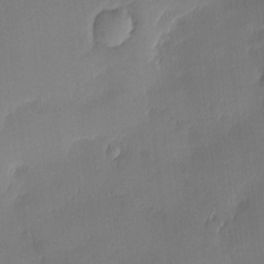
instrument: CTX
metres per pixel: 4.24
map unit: Nhu
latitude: 3.1214
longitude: -75.4993
